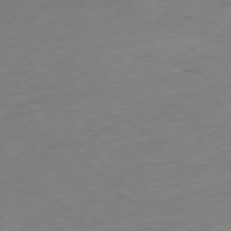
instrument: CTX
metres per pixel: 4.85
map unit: Hpe
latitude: -77.6911
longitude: 11.6155
